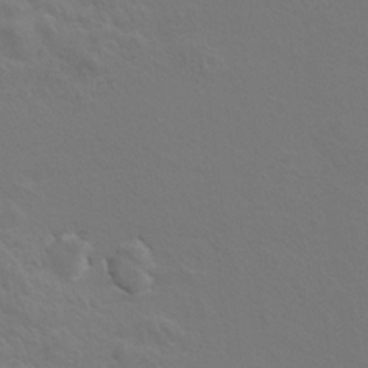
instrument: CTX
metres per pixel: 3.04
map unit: Hto
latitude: 8.3467
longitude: -31.1781
